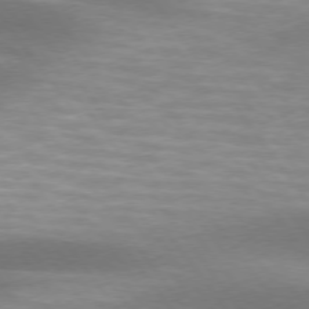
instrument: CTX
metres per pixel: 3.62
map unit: lApd
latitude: 74.7624
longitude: -49.9717
